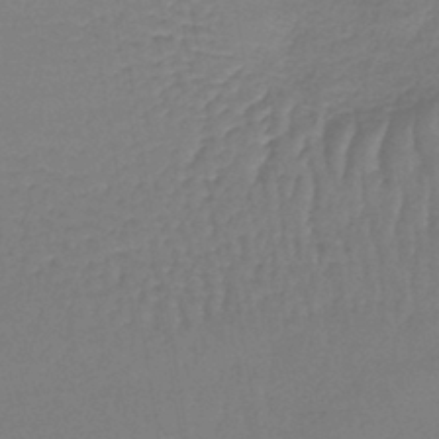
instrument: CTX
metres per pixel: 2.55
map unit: lHb
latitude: -42.4628
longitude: 60.0850
